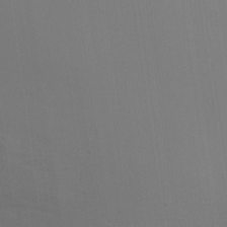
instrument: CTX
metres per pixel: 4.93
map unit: Aa
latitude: 29.7072
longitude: -134.9324
